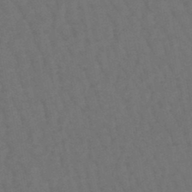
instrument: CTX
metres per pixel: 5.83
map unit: lHb
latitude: -47.7855
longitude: 80.8030
